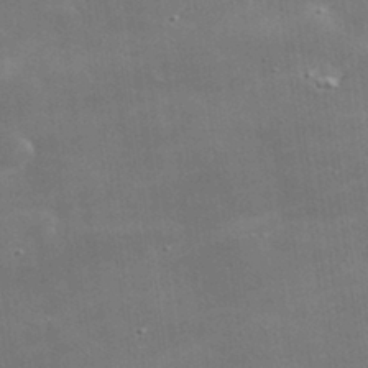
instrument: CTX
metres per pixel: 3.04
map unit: lHvf
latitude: 32.0255
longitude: -92.5545
